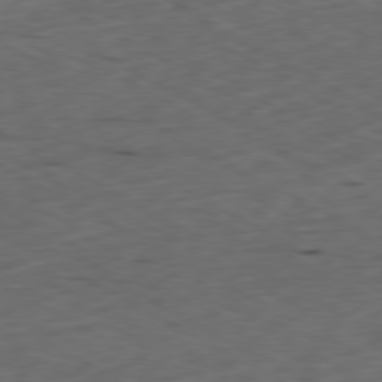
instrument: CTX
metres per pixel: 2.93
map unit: Ap
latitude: -80.4629
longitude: -70.8002
